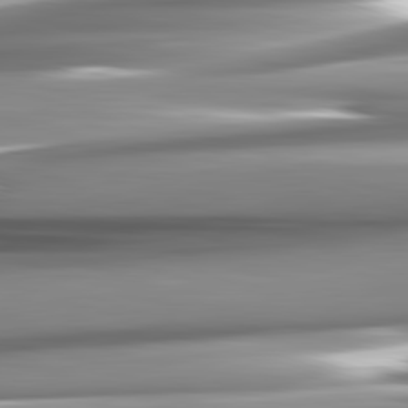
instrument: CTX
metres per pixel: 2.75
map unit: lApd
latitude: 82.4978
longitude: -141.2537
